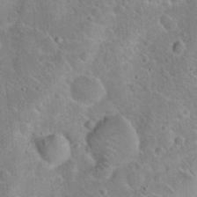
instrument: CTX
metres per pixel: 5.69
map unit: Hto
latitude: 20.1767
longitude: -49.9717
